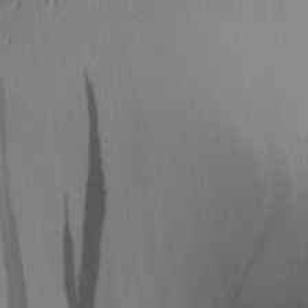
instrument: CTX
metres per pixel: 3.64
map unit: Aa
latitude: 25.1025
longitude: -133.3671
